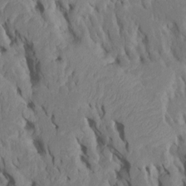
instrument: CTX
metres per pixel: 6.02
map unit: Htu
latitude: -7.9745
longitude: 145.3321
